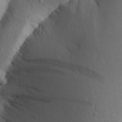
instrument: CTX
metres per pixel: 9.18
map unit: Aa
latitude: 26.2145
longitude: -149.1592
